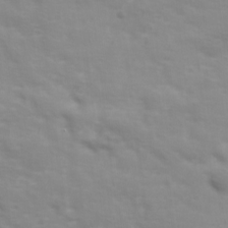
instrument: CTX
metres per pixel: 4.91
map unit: Ave
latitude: 17.6505
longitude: -133.5371
